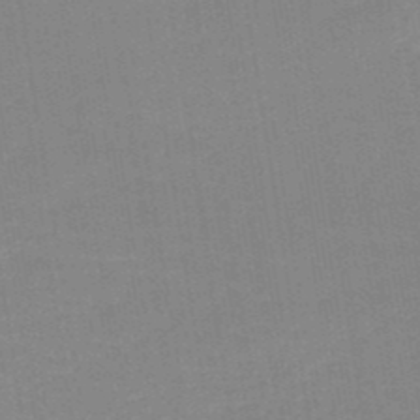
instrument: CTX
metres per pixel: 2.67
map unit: HNb
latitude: -49.4833
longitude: -48.6679
